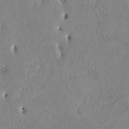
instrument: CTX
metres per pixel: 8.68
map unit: Htu
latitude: 3.5371
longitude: 151.1998
